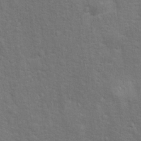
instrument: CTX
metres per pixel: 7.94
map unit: Ht
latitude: 11.0648
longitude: -39.4804
